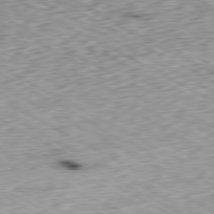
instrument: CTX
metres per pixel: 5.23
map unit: Ap
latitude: -80.6708
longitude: -48.2522
